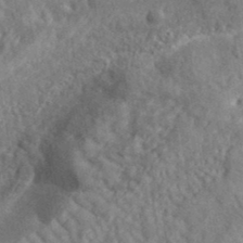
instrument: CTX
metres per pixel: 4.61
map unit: lHvf
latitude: 38.5924
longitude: -91.1970
